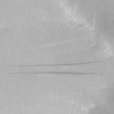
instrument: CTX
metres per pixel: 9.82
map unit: HNhu
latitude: 10.6869
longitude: 9.6155
